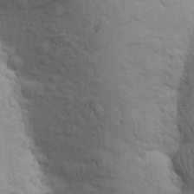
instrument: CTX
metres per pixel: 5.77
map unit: Aa
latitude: 25.1025
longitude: -148.8758
